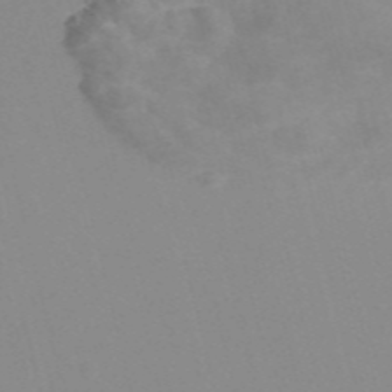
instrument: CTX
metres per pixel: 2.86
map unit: Nve
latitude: -56.7841
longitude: 51.7666
